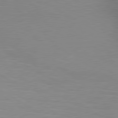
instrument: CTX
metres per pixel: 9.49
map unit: lApd
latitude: 80.2522
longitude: 131.6344
